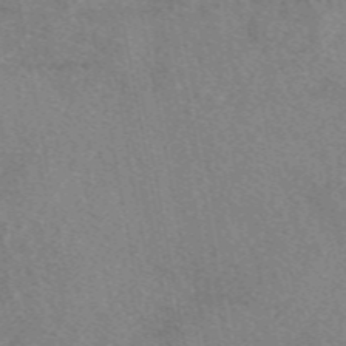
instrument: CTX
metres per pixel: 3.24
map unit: eAb
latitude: 48.7624
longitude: 110.6707
